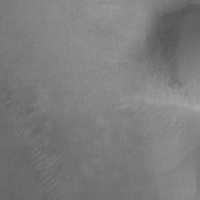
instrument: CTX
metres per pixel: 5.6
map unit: Ht
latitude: -0.5007
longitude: -17.3482
